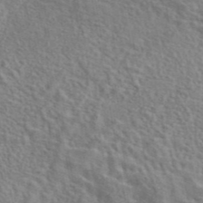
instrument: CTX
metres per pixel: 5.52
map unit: eAb
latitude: 42.8002
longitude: 113.1242
